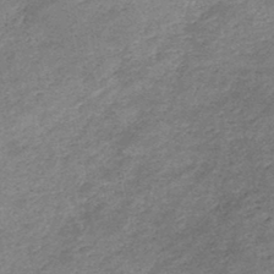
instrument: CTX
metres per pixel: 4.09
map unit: HNb
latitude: -45.7667
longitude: -35.8961
